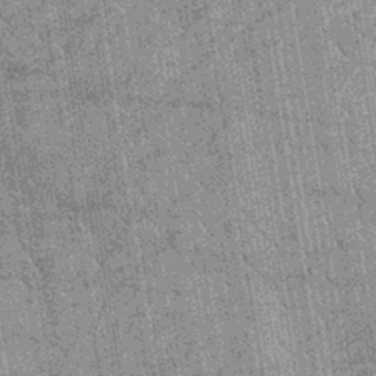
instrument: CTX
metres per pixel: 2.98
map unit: lHb
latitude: -39.7099
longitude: 66.4062
